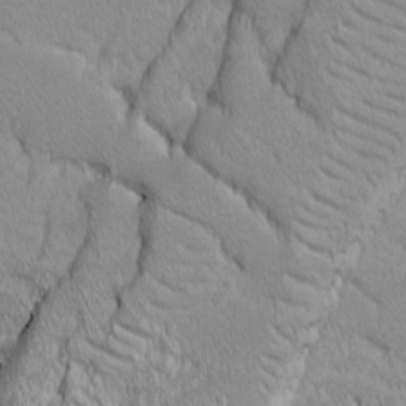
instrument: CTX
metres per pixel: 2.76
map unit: Ave
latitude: -10.4440
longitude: -117.4804
